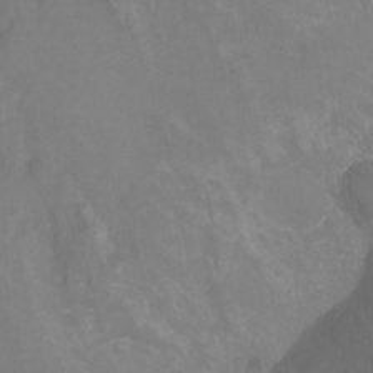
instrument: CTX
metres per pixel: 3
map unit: Nhu
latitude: -7.4265
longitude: -45.3670
